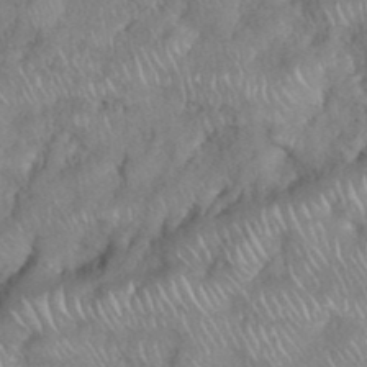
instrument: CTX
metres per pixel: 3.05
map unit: eHh
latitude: 38.4223
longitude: -58.0255
